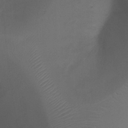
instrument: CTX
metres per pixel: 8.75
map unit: Ht
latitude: 0.8758
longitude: -21.1970
